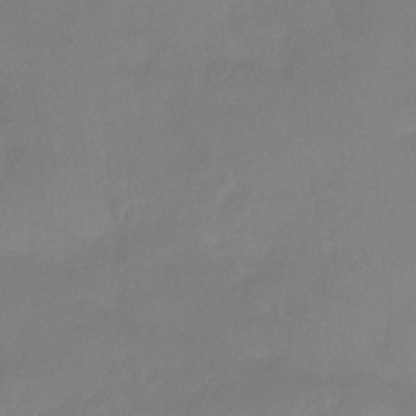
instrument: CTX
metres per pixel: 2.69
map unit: Htu
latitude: -13.7856
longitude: -47.2348
